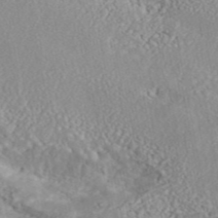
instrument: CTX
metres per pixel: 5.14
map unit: ANa
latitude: 45.0269
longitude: 27.2753
